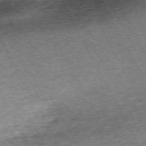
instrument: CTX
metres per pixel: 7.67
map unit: Hpe
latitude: -70.4062
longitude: 12.6896
